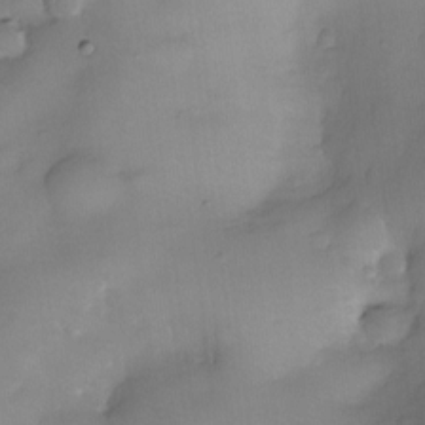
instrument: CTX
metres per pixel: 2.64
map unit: eHh
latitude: -22.7841
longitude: 15.4077
